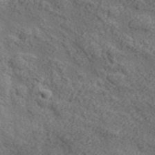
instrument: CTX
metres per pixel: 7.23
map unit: lHvf
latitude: 37.8584
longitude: -87.5938
